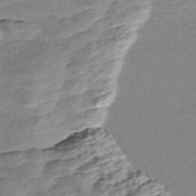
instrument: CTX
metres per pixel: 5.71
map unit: Nve
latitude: -57.0486
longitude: 53.9745
